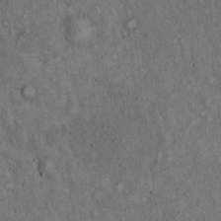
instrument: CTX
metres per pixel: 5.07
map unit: Hto
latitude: 15.5372
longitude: -58.6113
